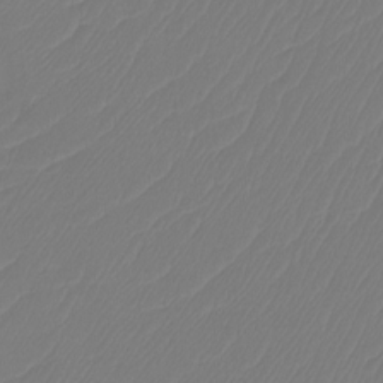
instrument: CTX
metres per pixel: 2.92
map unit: Ht
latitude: -14.6330
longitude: -49.3860
